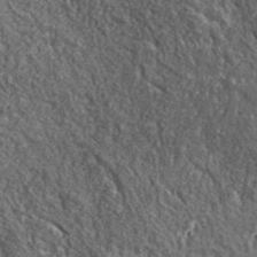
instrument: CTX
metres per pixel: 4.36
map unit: ANa
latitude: 40.4978
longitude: -89.7639
